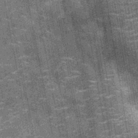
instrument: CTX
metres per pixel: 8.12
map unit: Nhu
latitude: -12.1606
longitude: -22.3656
